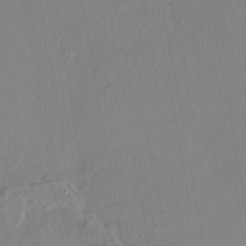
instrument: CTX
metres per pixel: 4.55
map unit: HNhu
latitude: 4.5168
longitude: 14.3684
